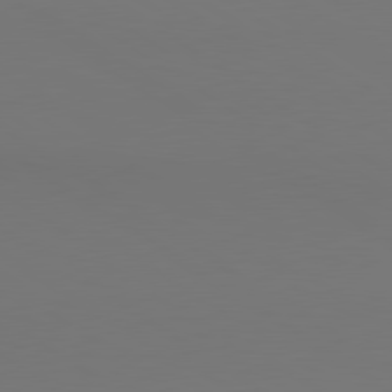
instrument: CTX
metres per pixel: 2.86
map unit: lApd
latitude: 80.7435
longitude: 152.1983
